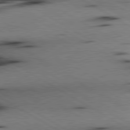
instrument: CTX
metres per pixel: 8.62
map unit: lApd
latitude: 80.1956
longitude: 162.8408
